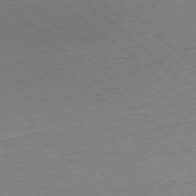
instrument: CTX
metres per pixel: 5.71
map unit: Ap
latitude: -78.0850
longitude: -99.1781
